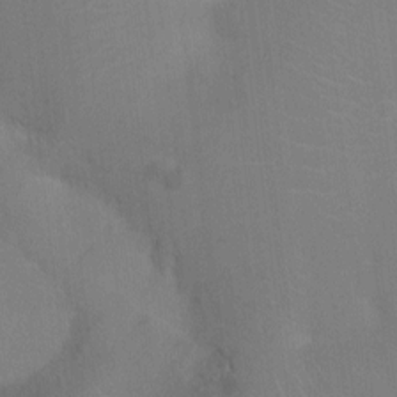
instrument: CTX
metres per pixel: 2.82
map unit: Ht
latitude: -3.5588
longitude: -17.5371
